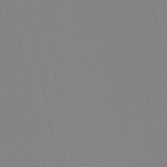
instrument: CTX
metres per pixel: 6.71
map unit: HNb
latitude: -46.0283
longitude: -42.9514
